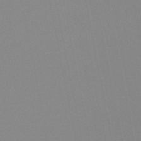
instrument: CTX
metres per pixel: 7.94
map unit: lHb
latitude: -49.3699
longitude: 71.2754
